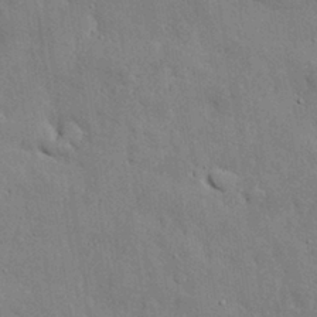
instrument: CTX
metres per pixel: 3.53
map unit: eHh
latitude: 30.1200
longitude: -82.9324
